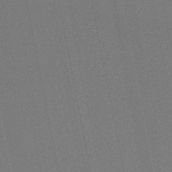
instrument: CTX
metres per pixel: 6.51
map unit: lHb
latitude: -46.7652
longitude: 77.8611
